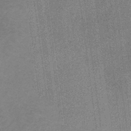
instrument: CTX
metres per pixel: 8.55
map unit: lHb
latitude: -40.1606
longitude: 69.3698
